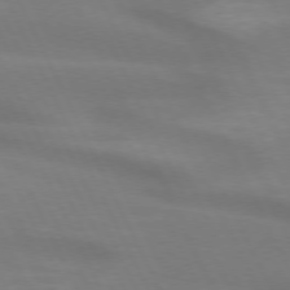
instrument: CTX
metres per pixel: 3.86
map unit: lApd
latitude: 73.2537
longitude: -48.6302
